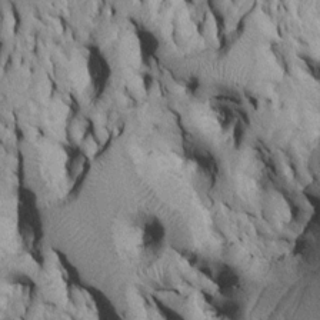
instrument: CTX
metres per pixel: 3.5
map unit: Htu
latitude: -6.4062
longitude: 155.4265
